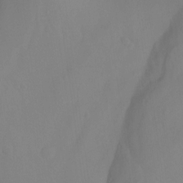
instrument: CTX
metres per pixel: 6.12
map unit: Nhu
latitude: -13.8611
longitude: -56.6112
